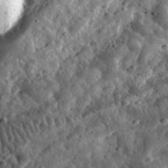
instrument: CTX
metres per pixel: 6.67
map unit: eHh
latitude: 33.8583
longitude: -79.1026
